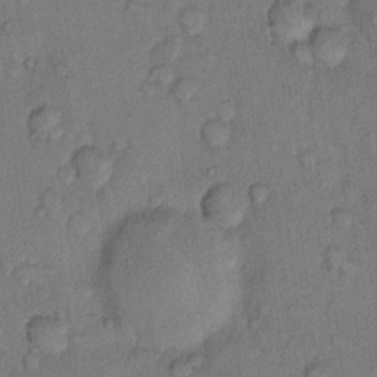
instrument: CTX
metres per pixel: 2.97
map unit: Hto
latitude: 9.6505
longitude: -58.3467
